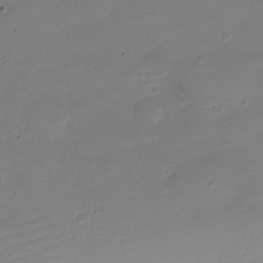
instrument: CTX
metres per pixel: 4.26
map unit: Nve
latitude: -21.7666
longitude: 105.0486
